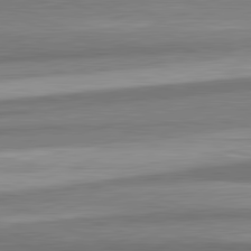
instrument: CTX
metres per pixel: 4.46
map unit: lApd
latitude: 82.3467
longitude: 178.8219
